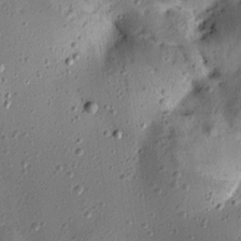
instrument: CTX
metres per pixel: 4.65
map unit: Aa
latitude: 12.9703
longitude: -139.7072
